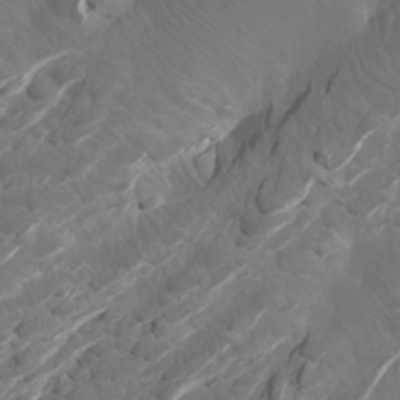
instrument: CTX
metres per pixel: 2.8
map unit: Htu
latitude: -6.1228
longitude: -71.1592
